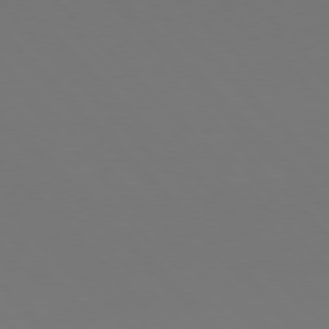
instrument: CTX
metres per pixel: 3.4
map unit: Hpe
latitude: 76.8002
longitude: -169.5560
